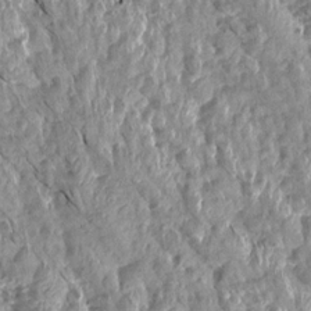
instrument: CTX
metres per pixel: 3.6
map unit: Aa
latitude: 15.9151
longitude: -144.9891
